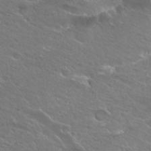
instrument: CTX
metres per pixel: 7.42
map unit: Hto
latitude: 26.1200
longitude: -39.7450
